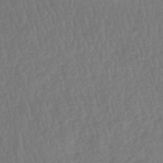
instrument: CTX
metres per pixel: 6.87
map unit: HNhu
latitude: -48.6519
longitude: 102.0850
